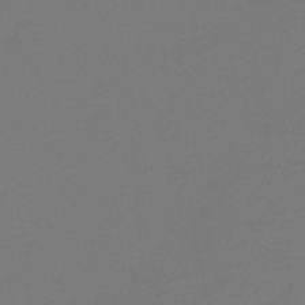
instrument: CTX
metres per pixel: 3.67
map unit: HNb
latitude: -46.5762
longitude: 56.5574
